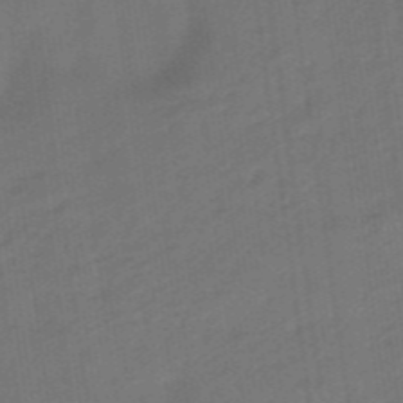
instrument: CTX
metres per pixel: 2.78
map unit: eHb
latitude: -47.1053
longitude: 87.2376
